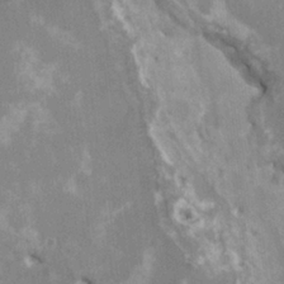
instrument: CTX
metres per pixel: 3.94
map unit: HNhu
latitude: 3.1781
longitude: -4.3845
